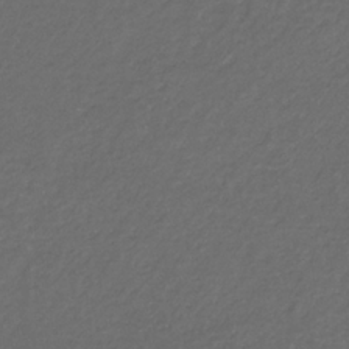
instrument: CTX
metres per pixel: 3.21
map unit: eHb
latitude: -32.4440
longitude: 71.0864
